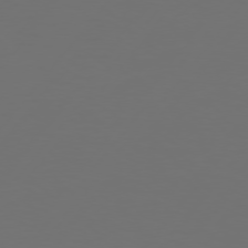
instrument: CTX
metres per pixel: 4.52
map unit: Hpe
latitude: 75.2159
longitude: -129.2915
